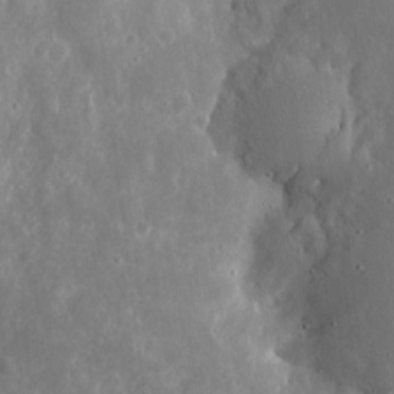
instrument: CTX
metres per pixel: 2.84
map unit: eHh
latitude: 8.7246
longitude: -71.8394
